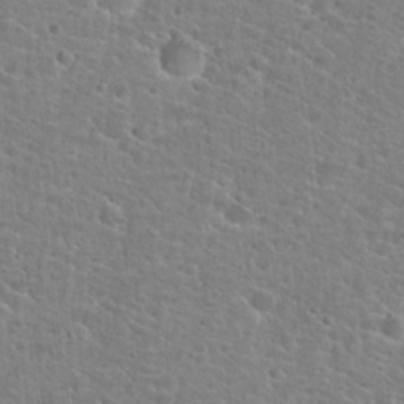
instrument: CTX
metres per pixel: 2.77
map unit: Hto
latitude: 25.3670
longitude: -48.9514
